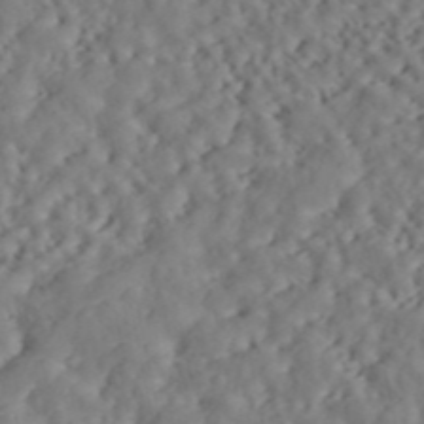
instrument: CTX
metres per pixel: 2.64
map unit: ANa
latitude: 44.1956
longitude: 37.3887
